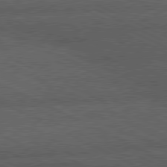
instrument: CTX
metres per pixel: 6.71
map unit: lApd
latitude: 79.7828
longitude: -128.6679
